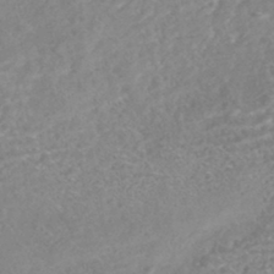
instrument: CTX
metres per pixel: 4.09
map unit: HNhu
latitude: -45.2376
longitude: 100.5951
